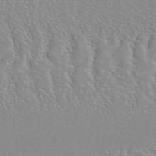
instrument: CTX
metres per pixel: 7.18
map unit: ANa
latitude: 41.0458
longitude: 28.6519
